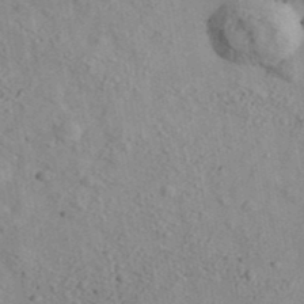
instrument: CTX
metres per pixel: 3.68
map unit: Ave
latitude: 40.4601
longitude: -110.9892
